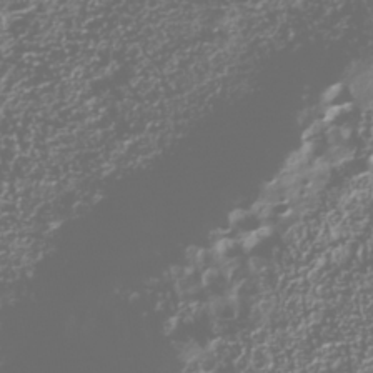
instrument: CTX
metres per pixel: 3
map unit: Nhu
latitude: -40.9164
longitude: -83.6693
